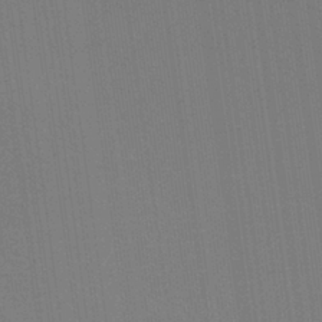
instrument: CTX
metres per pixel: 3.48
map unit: HNb
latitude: -35.4265
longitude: 54.5007
